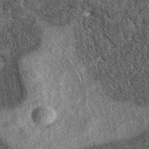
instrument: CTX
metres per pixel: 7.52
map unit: eAb
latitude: 37.8394
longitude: 108.6141
